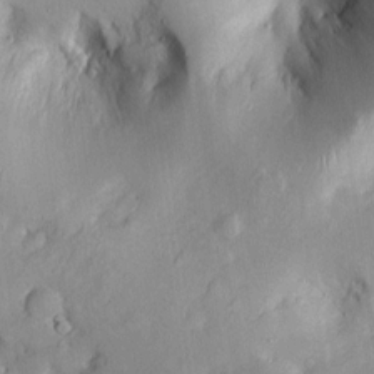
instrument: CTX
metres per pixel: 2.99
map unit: Htu
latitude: -5.5966
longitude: 158.1417
